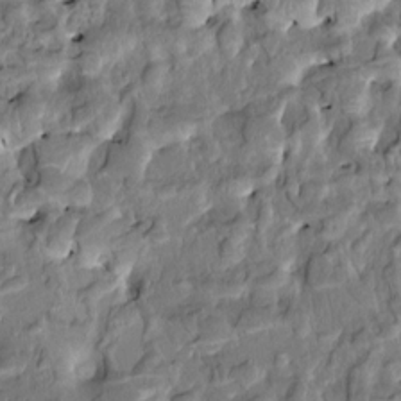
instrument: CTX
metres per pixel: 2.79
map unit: HNhu
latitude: 4.9703
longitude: 9.6344
